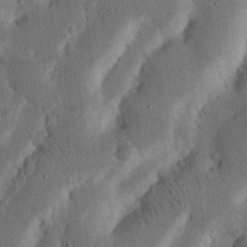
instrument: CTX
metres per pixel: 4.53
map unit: Nhu
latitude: 18.6301
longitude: -74.8569
